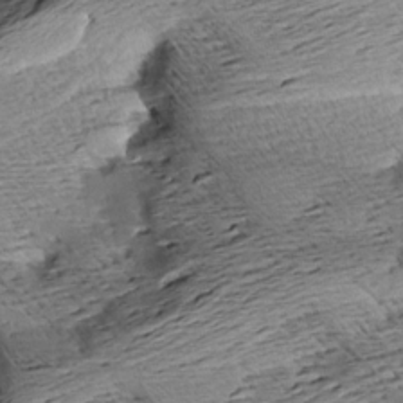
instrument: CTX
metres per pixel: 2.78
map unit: Aa
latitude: 8.3845
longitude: -141.6504
